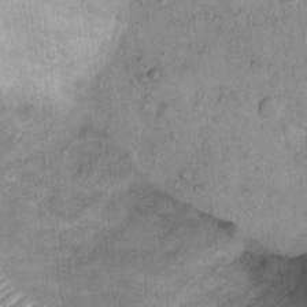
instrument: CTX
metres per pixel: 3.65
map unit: Ht
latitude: 14.4790
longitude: -40.7435
